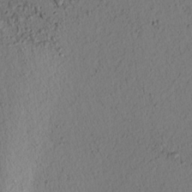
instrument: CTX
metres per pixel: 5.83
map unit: lAvf
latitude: 8.1767
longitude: 164.8786
